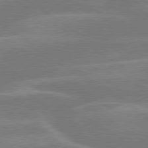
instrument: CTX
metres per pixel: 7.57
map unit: lApd
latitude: 79.7072
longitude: -122.5357
